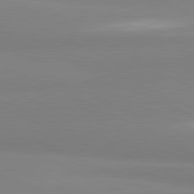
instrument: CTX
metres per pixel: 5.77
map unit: lApd
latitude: 81.5182
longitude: 178.4251
